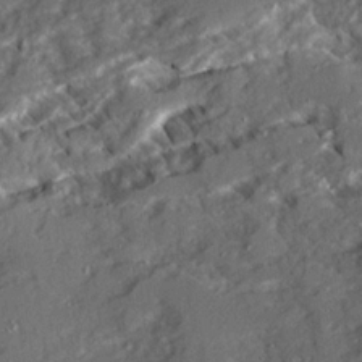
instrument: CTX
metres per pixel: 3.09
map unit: Ave
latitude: 21.0459
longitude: -129.7827
